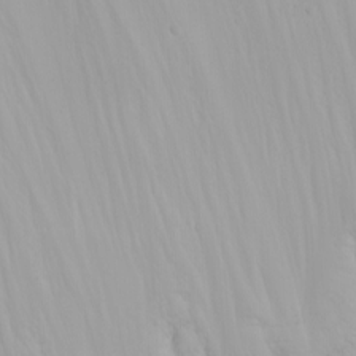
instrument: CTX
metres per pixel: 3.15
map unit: Nhu
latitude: -4.7841
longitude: -83.0080
